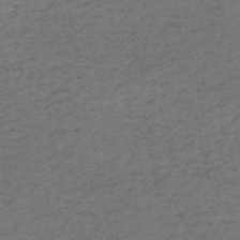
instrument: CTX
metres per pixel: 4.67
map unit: HNb
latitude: -55.7478
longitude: -43.8772
